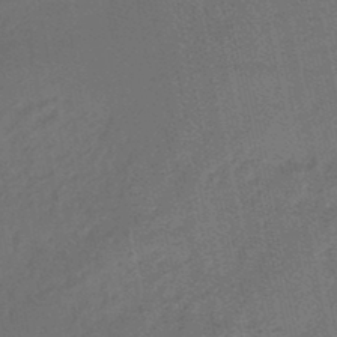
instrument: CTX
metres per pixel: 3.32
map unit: eHb
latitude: -46.6518
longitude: 85.5210
